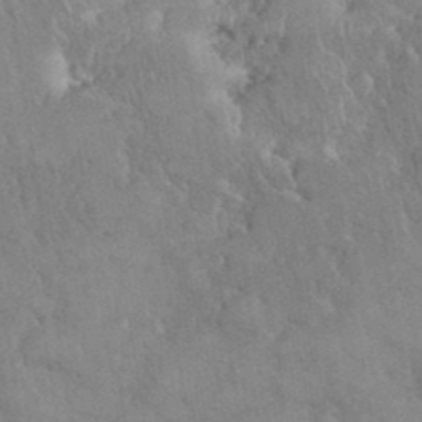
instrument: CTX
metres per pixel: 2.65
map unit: eHh
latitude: 38.0822
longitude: -57.4237
